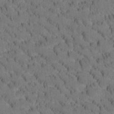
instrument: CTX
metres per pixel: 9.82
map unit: Htu
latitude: -3.4265
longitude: 172.3873
